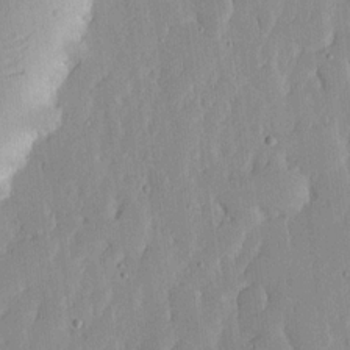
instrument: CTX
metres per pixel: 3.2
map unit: lHvf
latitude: 17.4804
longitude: -115.2159
